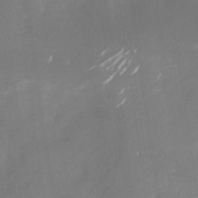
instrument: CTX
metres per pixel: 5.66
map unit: Nhu
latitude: -27.4076
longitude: -74.4601
